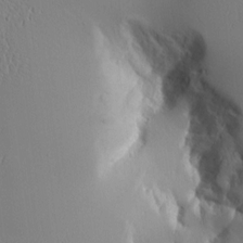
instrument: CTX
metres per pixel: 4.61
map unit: Aa
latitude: 10.4034
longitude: -129.4993
